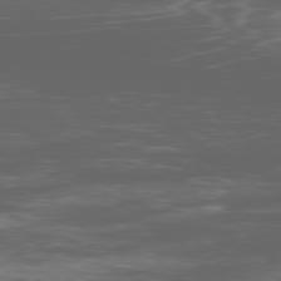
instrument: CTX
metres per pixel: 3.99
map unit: Ap
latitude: -79.2187
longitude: -71.1781
